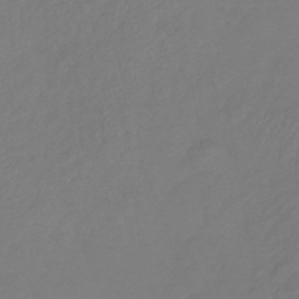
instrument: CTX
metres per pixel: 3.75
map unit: lHb
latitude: -43.1620
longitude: 74.6141
